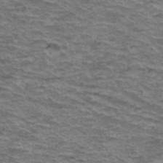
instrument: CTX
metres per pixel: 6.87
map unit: Hto
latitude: 37.9906
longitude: -43.5182
